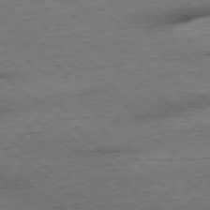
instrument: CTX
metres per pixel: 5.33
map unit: Ap
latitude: -78.5573
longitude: -87.8205
